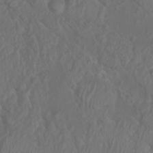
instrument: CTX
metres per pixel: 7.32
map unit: Nhu
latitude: 7.5371
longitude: -19.7638
